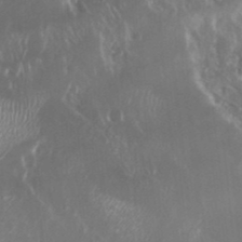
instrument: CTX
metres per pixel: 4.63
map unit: Nhu
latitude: 25.5371
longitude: -59.1214
